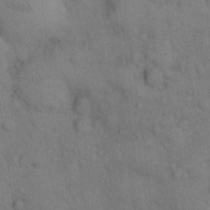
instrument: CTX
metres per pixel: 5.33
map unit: eHh
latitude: 14.8947
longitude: -63.0648
